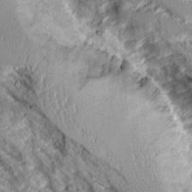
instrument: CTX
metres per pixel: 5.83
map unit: Aa
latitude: 10.8002
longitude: -126.2901
